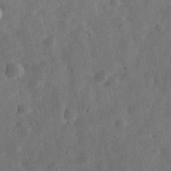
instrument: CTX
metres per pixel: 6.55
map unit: eHh
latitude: 31.4238
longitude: -75.9528
